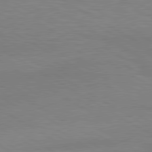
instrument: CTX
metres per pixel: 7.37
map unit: lApd
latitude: 80.2145
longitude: 125.6722
